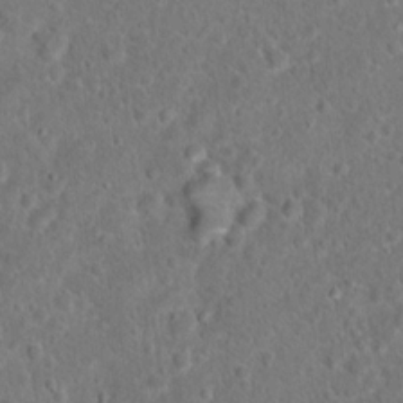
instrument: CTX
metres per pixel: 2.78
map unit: Hto
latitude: 17.2159
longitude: -41.5182
